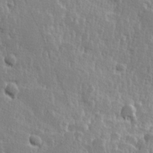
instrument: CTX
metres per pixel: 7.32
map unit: Hve
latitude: 25.5182
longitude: 144.3306
